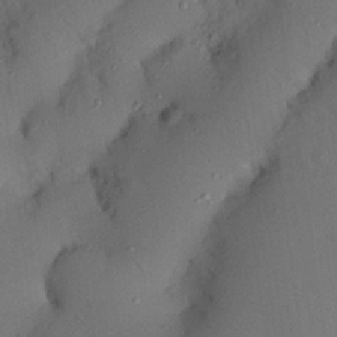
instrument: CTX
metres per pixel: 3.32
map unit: Nhu
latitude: 25.6693
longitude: -72.8002
